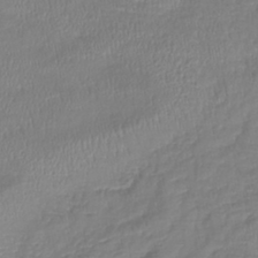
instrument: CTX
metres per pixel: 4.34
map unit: lHb
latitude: -41.4076
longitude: 75.0487
